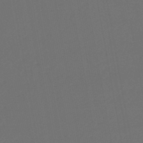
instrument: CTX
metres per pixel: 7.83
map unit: lHb
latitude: -47.9745
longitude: 71.4266
